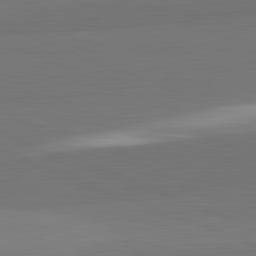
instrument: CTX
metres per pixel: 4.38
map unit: lApd
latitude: 82.1766
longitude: 149.8423
